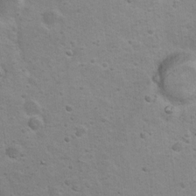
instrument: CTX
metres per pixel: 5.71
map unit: Nhu
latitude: 9.8961
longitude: -23.6505
